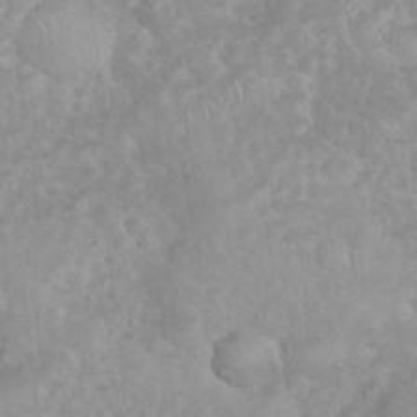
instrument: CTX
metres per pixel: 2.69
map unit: eHh
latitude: 35.3481
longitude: -62.6302
